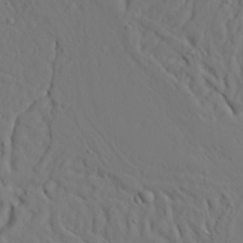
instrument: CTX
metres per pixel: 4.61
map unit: Aa
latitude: 31.0837
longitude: -132.6491
